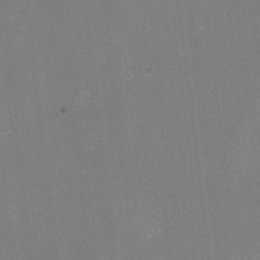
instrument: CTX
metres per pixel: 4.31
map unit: eHh
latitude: -11.1053
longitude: -65.0269
